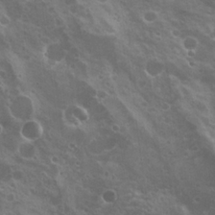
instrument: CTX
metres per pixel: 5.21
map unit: Nhu
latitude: 21.1026
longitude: -31.6127
